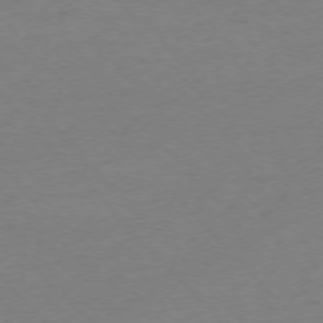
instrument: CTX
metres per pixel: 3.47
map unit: Ap
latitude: -75.0487
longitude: -78.5546
